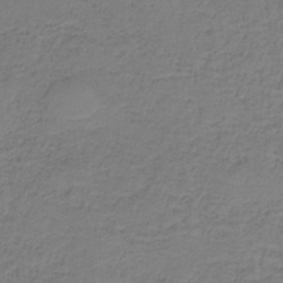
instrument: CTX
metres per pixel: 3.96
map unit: eAb
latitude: -36.6707
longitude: 53.1809
